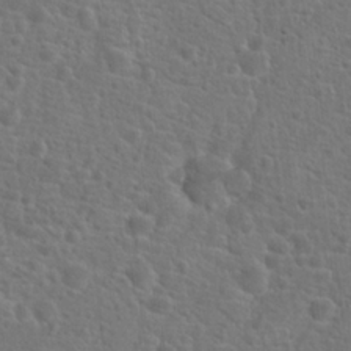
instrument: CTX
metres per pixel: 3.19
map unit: Hto
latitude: 19.2915
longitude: -42.5168
